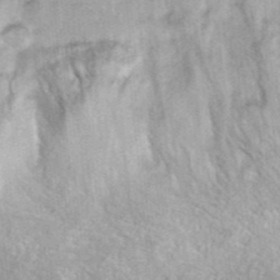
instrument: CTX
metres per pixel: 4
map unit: ANa
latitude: 41.8205
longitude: 17.8612
